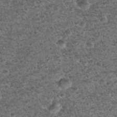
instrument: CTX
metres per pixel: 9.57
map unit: Nhu
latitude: 28.9325
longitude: -49.6883
